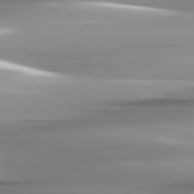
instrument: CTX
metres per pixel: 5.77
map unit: lApd
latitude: 81.9528
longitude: -141.8772
